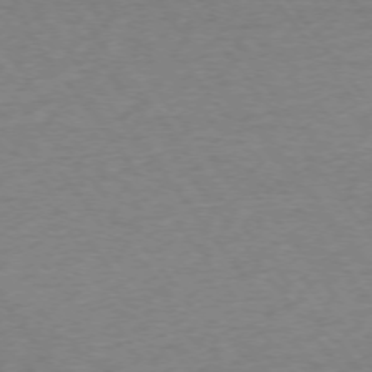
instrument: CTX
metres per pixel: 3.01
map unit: Ap
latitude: -74.5952
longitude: -79.2159
